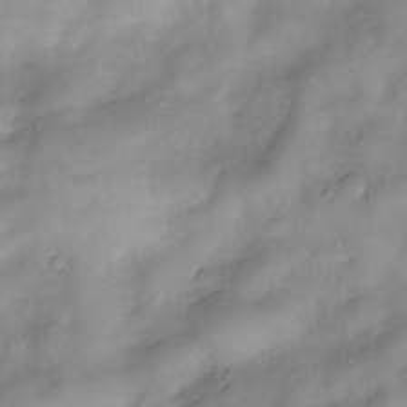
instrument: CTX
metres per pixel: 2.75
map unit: Nve
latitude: -26.0472
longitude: -149.4237
